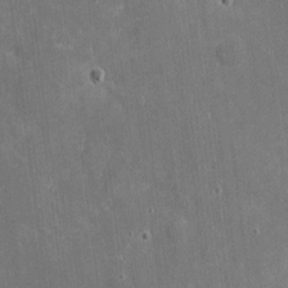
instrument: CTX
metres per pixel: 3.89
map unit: eHh
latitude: 3.9906
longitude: -69.8583
